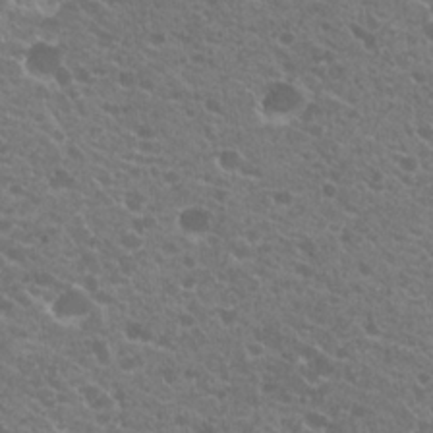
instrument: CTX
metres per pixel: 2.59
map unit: Hto
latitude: 20.7247
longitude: -34.4979
